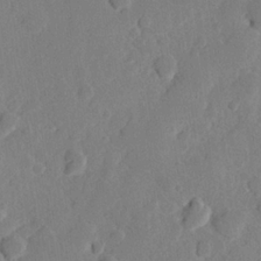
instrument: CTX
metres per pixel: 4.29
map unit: Hve
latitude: 24.6868
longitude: 150.8030
